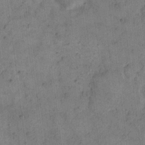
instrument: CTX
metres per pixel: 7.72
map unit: eHh
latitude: 14.5546
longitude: -66.5734
